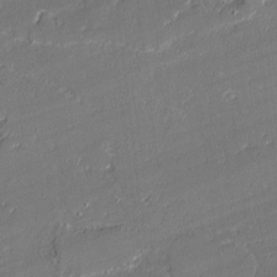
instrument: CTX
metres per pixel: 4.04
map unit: lAvf
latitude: -1.9556
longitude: -108.5545
